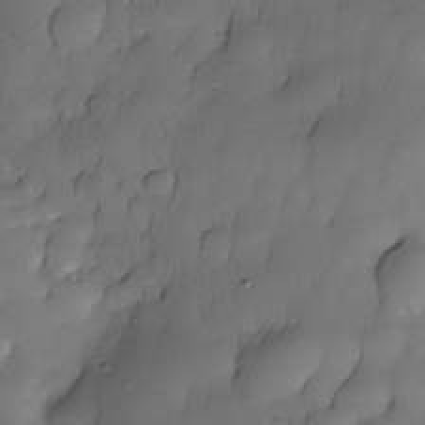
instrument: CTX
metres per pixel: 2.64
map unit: Nhe
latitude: -30.2739
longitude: -139.8016
